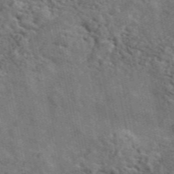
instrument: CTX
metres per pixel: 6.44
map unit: ANa
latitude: 49.8016
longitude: -80.8569
